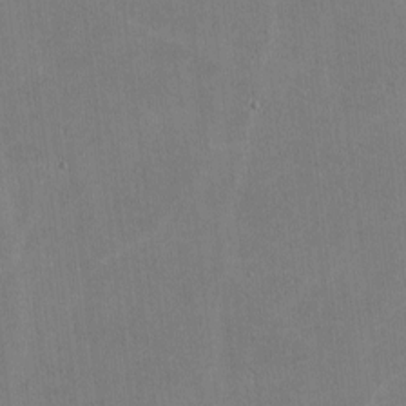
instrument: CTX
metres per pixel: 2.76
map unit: lHvf
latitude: -9.0108
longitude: -100.8569
